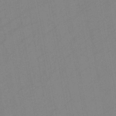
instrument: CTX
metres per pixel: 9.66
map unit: HNb
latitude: -45.4265
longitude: -40.7057
